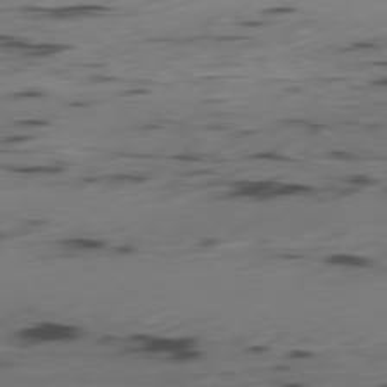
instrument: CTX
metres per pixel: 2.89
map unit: Ap
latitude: -79.8233
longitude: -62.4223
